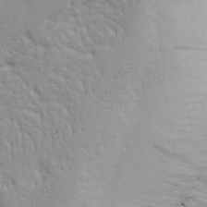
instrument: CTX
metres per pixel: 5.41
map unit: Ave
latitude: 22.4790
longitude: -132.7624
